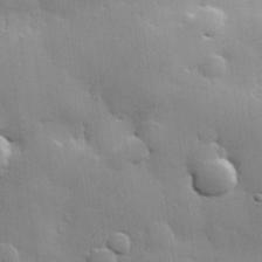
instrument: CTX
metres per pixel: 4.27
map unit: Hve
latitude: 24.3278
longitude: 148.9164
